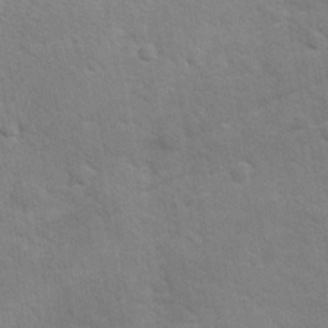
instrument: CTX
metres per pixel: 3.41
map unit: Ave
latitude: -8.4251
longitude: -120.6869
